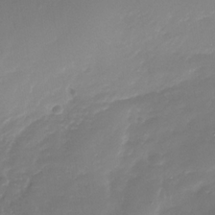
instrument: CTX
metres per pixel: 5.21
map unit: Nhe
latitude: -35.8044
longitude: -87.5749
